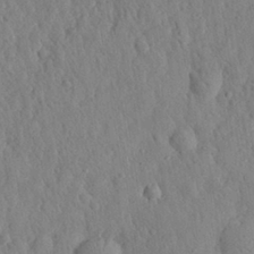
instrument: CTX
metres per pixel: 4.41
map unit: eHh
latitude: 28.3467
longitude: -76.1766
